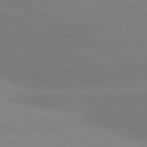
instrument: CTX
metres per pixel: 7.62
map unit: lApd
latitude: 80.6113
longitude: -152.4979
